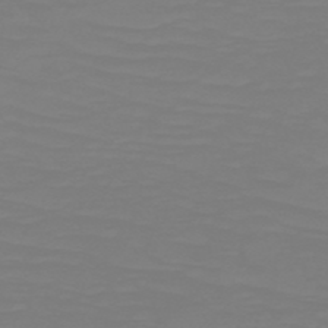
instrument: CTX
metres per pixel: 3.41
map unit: HNb
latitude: -49.4266
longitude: -50.6868
